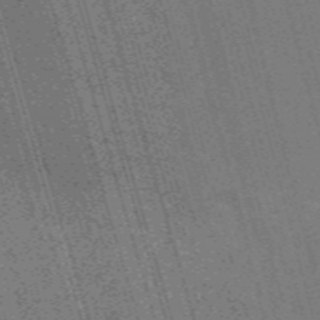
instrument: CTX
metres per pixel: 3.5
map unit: Nve
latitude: -59.5777
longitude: 62.4818
